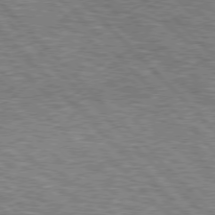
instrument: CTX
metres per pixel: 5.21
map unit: lApd
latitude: 76.1577
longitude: -58.6868
